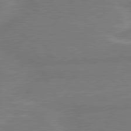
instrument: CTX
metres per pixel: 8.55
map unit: lApd
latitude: 80.4223
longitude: 128.2740
